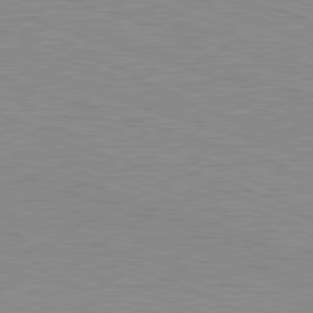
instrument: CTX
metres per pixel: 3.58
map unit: Hpe
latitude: -82.7085
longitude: 7.0675
